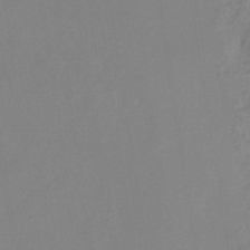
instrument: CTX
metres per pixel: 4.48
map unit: eHb
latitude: -38.0283
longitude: 75.4455
